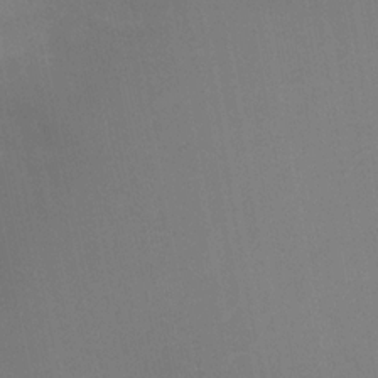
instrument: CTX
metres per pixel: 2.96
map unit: Nhu
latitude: -7.1053
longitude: -89.6883
